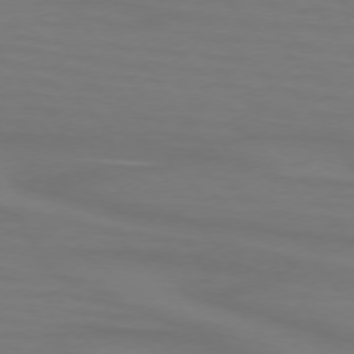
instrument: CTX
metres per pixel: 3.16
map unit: lApd
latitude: 74.4034
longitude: -79.8206
